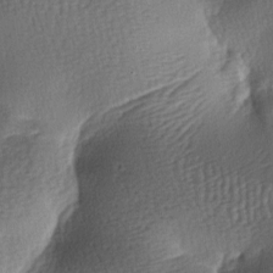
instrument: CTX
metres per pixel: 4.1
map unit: lAa
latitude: -7.6911
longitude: -127.3482
